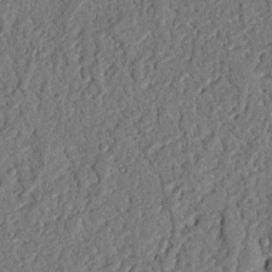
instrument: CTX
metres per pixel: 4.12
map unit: Nhu
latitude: 21.0459
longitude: -77.3859
